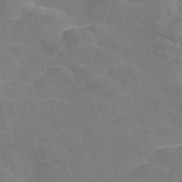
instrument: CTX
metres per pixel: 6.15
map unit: Nve
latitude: -57.4076
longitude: 55.0109
